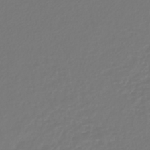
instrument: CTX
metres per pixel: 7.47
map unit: lHb
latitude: -42.9730
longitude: 60.6330
